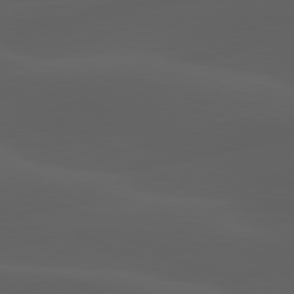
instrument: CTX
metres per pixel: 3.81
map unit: lApd
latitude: 80.2145
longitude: -90.1767
